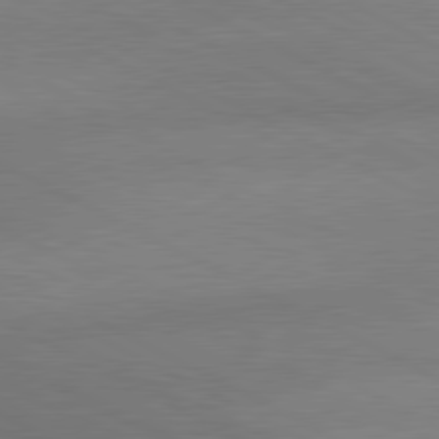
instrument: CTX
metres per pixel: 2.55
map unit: lApd
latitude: 80.6301
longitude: 128.7085
